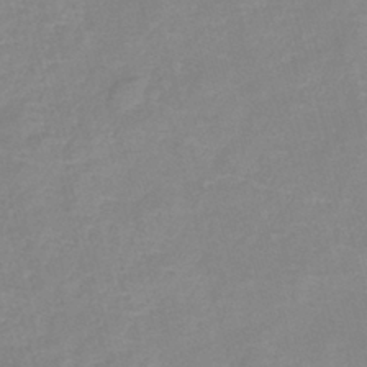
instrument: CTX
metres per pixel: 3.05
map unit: lHb
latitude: -40.2739
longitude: 76.1795
